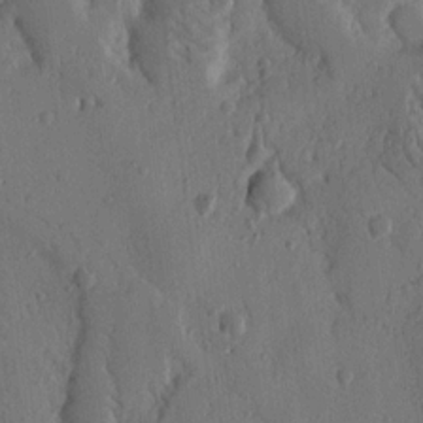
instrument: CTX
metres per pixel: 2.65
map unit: Nhu
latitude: 14.5735
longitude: -79.1970
